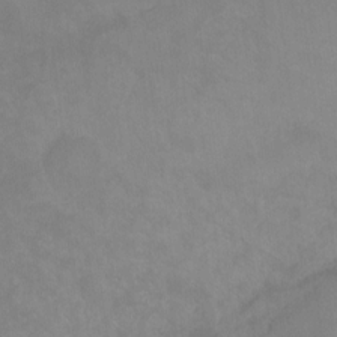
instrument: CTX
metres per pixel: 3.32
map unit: Ht
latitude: -9.5966
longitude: -39.5749
